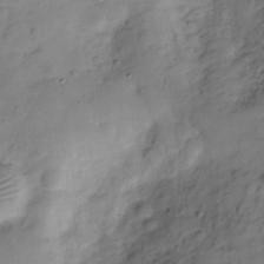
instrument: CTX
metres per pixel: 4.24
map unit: Hve
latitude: -29.2376
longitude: 92.9164
